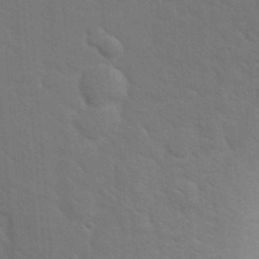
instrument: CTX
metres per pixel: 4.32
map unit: eHh
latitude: 19.2726
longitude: -64.2711
